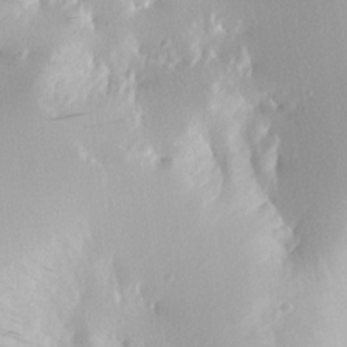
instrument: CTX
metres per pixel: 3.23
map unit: eHh
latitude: -4.4440
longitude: -82.7435
